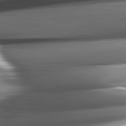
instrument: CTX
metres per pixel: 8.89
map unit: lApd
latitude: 82.4601
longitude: -144.6112
